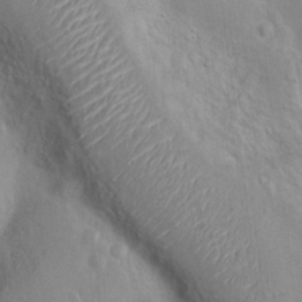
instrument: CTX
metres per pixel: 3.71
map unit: Nhu
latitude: 11.8772
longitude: -26.9703
